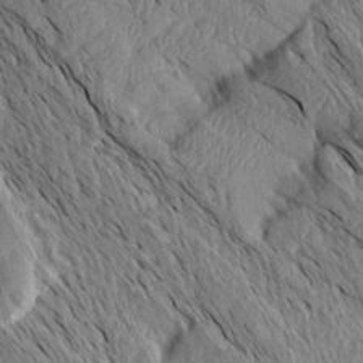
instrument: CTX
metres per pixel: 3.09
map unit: Aa
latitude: 14.4979
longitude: -146.8569
